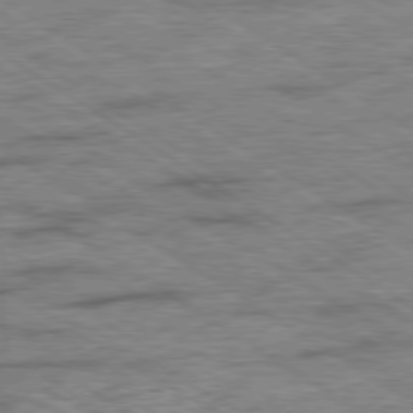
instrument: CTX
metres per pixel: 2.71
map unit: Ap
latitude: -80.1228
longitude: -50.0822
